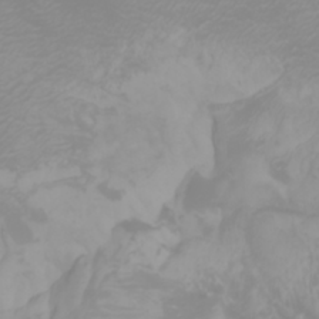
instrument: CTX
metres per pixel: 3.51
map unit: Htu
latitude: -0.4440
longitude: -77.4048
